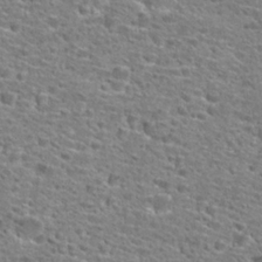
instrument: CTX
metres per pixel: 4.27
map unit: Hto
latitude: 25.6127
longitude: -47.4805
